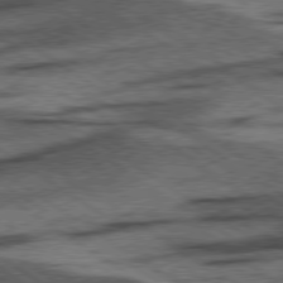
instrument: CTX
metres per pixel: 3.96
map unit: lApd
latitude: 78.2712
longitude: -54.5168
